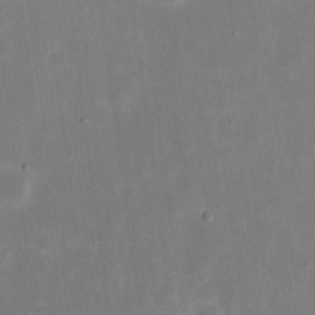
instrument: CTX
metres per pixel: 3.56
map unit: eHh
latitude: 20.6302
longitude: -70.3278
